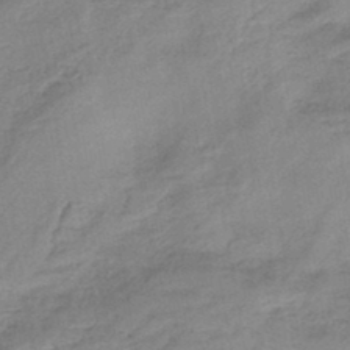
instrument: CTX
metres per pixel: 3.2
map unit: eHb
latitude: -44.1417
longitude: 85.2187
